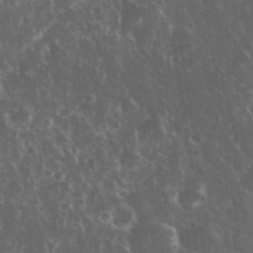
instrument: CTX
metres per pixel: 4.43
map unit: eHh
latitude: 33.9717
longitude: -62.0444
